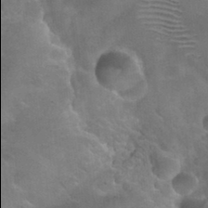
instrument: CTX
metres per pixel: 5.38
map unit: Nhu
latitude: 31.1215
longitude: -53.9906
